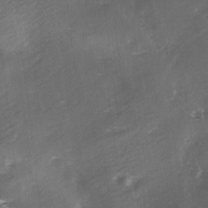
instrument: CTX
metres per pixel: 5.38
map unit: Ave
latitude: 0.1200
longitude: -112.1767
